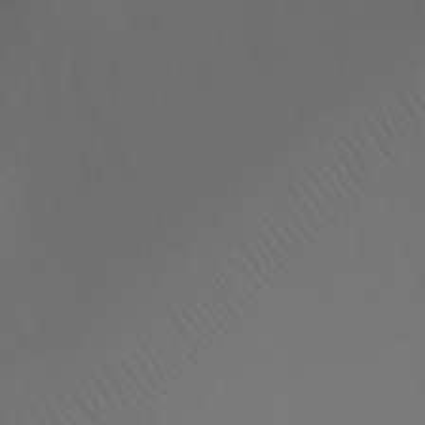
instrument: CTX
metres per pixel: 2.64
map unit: Ht
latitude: -7.7666
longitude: -31.5560
